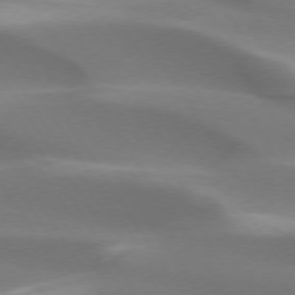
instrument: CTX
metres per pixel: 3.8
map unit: lApd
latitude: 73.6127
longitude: -50.9513
